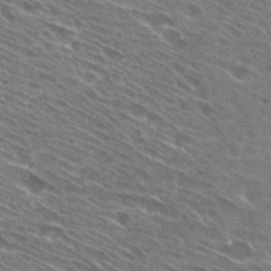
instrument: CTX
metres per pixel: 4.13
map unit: Hto
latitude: 29.1214
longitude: -44.4979
